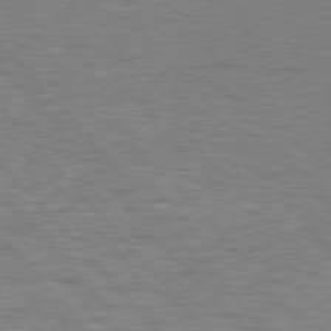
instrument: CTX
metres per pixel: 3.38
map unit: Hpe
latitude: 77.0647
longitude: -157.3103
